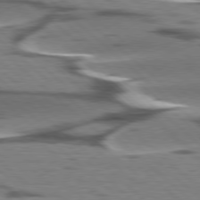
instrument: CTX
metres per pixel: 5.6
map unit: lApd
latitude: 78.4412
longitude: -49.1592
